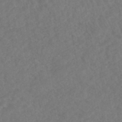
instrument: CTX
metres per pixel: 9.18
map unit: HNhu
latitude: -48.3684
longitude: 97.1242
